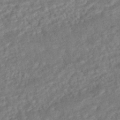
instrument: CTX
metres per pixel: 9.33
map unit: HNhu
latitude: -44.8597
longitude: 100.2739
